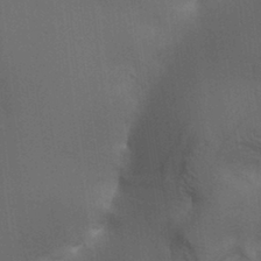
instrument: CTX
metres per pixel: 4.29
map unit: lAa
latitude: 11.9150
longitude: -108.6301
